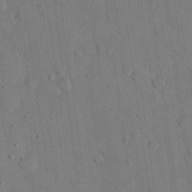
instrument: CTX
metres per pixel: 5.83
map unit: eHh
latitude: 26.3656
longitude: -76.7813
